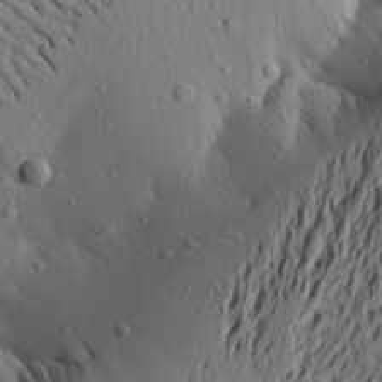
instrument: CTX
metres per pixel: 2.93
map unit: Aa
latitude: 20.6302
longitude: -148.5924
